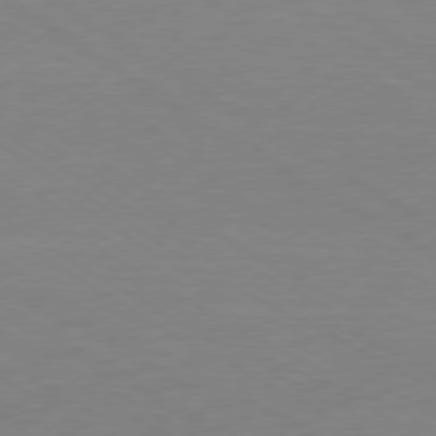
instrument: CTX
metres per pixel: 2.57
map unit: Ap
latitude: -77.6344
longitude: -73.5749
